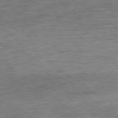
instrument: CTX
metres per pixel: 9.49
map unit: Ap
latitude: -79.9556
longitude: -70.7435
